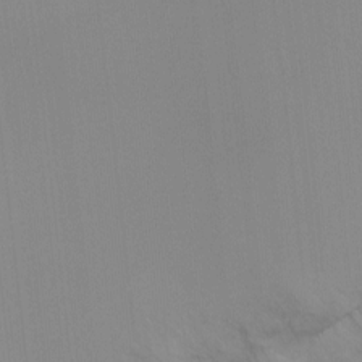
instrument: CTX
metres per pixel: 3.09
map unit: Nhu
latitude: -11.5399
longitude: -38.0255
